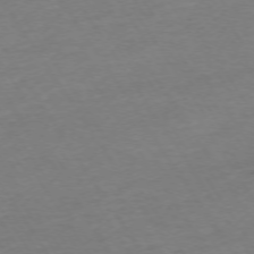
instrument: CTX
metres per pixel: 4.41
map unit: Ap
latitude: -73.9556
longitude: -85.9339
